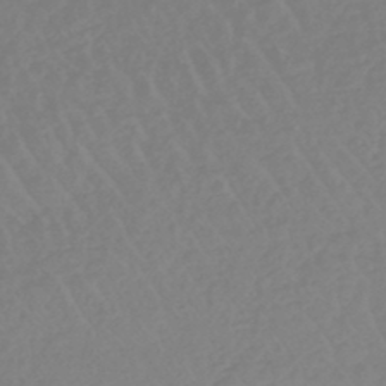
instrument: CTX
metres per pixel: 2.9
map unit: lHb
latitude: -44.7274
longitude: 71.1809
